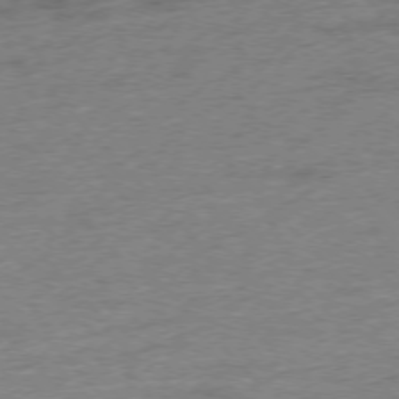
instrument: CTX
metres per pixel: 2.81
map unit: Hpe
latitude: -76.3873
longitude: -11.0459
